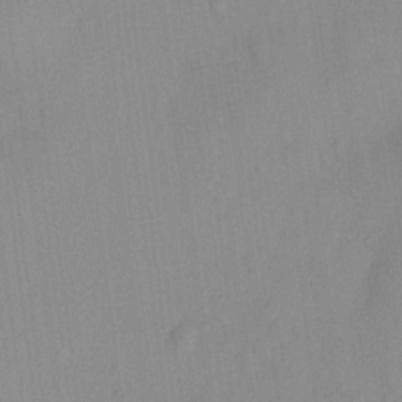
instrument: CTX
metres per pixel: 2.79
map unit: HNhu
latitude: 13.5560
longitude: 12.7085
